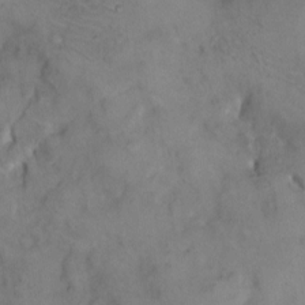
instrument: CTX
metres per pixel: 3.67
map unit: Hto
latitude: 8.6491
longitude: -61.8772
